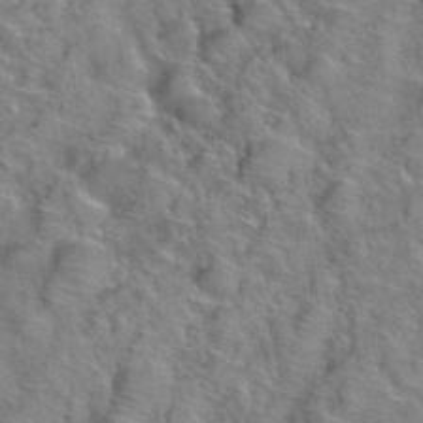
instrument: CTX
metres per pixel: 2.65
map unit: Hto
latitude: 39.0836
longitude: -44.7435
